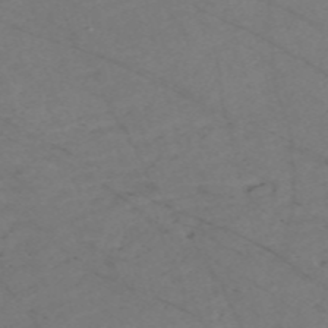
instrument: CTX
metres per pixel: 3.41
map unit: Nve
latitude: -58.2172
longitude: 61.1620
